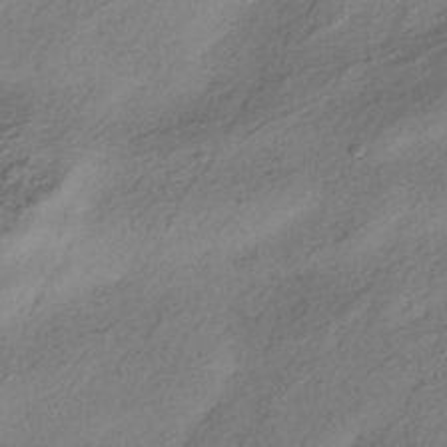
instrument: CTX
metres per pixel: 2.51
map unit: HNhu
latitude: -41.6911
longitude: 105.4832
